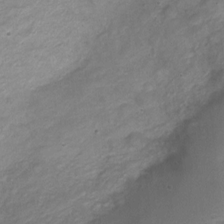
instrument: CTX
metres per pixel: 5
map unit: Nve
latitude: -18.4062
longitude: 109.3887
